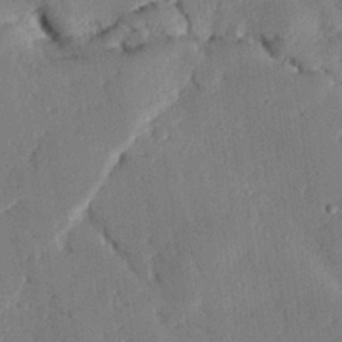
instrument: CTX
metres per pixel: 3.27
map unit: eHh
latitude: 25.8205
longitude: -81.1592
